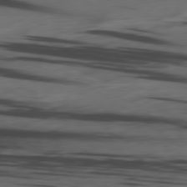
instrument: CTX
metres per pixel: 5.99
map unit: Ap
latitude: -79.8611
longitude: -62.3279
